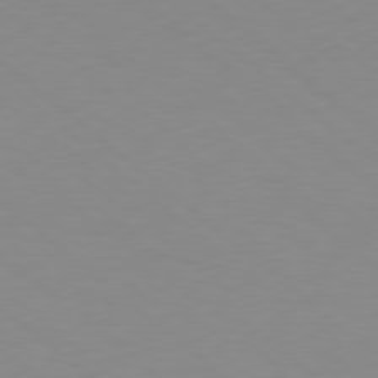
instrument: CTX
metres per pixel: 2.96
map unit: Hpe
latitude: 78.5357
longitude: -165.9339
